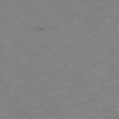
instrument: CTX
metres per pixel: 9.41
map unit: Hpe
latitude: -76.8030
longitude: -17.1403
